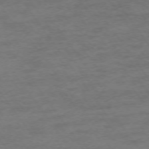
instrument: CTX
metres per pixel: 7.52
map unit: Ap
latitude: -75.0487
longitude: -73.7639
